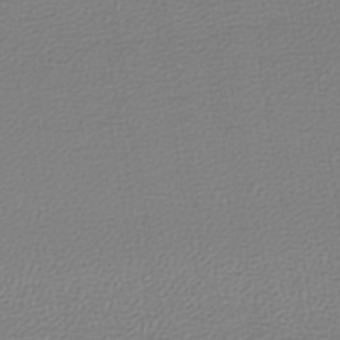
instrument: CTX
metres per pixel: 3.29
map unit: lHb
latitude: -43.1998
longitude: 71.2376
